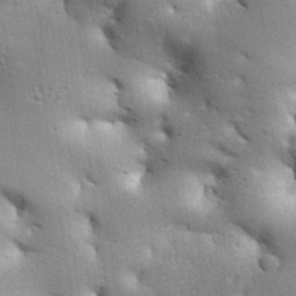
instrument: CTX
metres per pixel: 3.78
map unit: Aa
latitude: 33.2348
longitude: -144.4034
